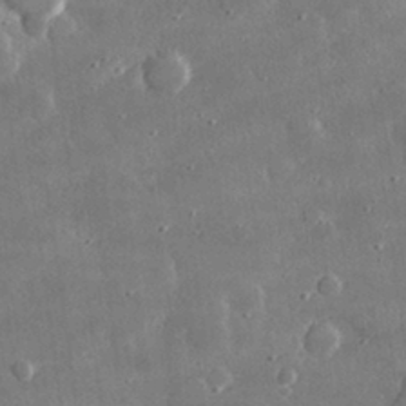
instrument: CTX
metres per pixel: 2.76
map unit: lHvf
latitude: 30.6869
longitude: -93.2726
